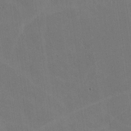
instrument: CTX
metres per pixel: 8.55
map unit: lHvf
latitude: -9.6344
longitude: -102.2144
